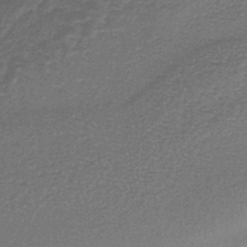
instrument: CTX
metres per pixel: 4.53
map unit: lHb
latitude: -36.8974
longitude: 59.5588
